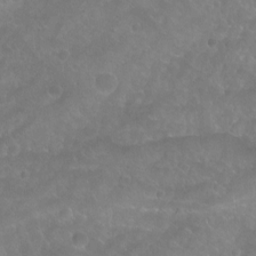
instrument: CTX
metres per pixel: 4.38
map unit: Aa
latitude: -9.3132
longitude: -72.2145
